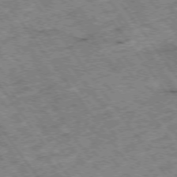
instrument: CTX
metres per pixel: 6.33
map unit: Hpe
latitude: -75.3699
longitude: -19.3670
